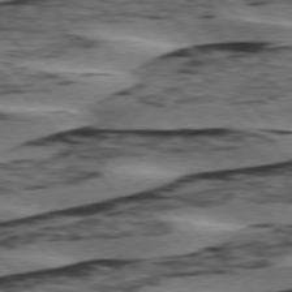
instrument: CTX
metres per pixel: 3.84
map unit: lApd
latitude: 76.1011
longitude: -78.0255
